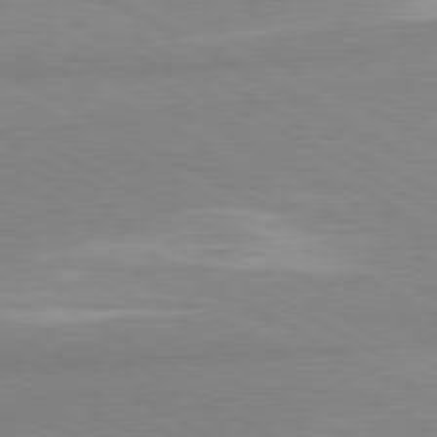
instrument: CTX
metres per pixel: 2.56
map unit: lApd
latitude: 80.8758
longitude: -179.5560
